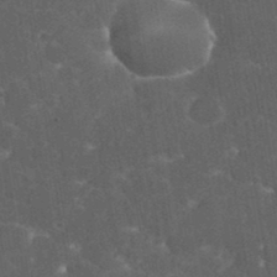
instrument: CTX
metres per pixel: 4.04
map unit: eHh
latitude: 36.6113
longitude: -61.8205
